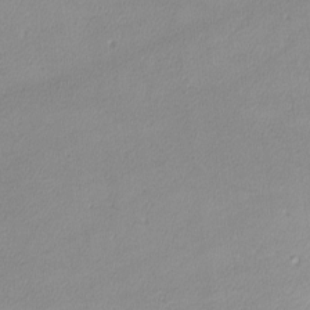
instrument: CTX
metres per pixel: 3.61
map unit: lHvf
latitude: -12.6519
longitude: -101.4804
